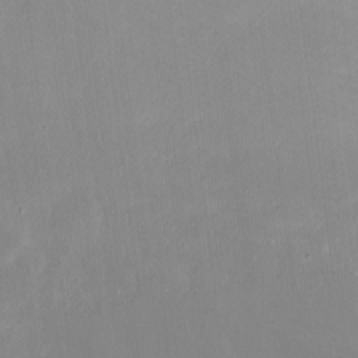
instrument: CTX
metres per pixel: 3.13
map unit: Nhu
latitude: -8.9353
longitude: -45.7260
